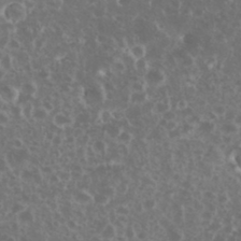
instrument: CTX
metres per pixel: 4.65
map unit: eHh
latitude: 34.4979
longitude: -61.6316
